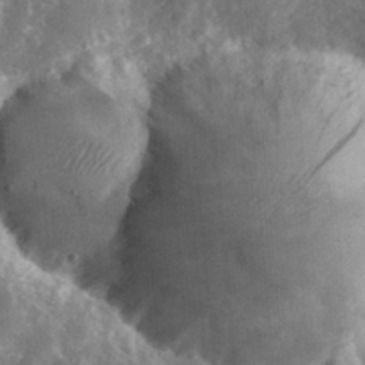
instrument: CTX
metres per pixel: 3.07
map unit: eHh
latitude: 31.6694
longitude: -71.6316
